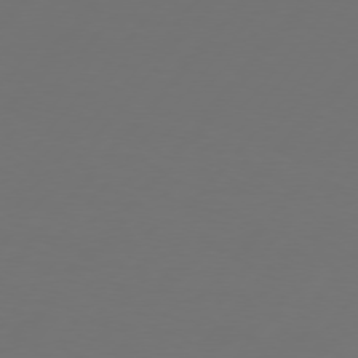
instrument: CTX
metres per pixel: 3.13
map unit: Hpe
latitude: 76.2144
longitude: -138.6490
